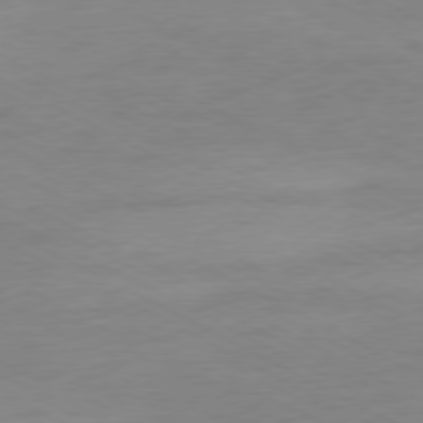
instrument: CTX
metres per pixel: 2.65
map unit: Ap
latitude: -78.0283
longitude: -74.0633
